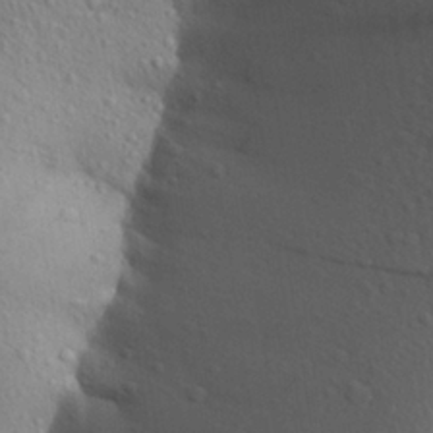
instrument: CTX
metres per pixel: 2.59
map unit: Aa
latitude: 27.5749
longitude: -148.7057
